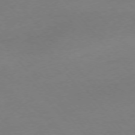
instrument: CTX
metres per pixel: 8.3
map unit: Ap
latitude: -76.3495
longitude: -72.2523
